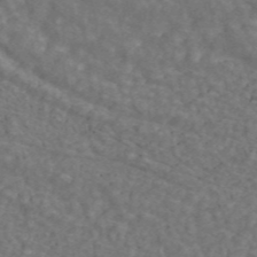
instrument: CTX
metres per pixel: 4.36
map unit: ANa
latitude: 43.8961
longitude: 30.2739
